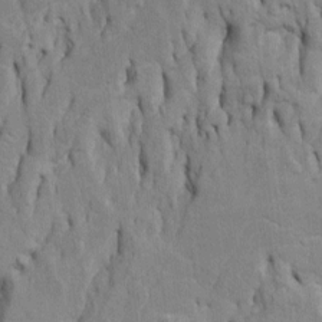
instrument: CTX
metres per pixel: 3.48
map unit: Htu
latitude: -5.2942
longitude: 151.1809
